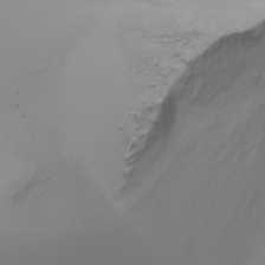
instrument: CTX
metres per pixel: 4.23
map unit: Ht
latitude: -16.5574
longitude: -46.9892
